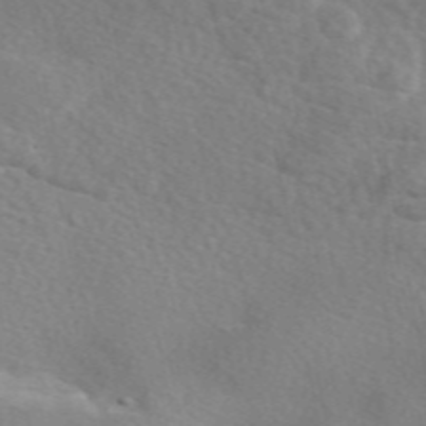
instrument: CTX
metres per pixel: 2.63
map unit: eAb
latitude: 49.6883
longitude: 117.5210
